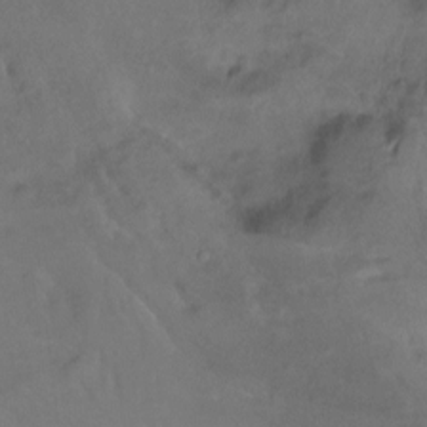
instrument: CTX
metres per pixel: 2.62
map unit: Hto
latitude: -13.6155
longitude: -42.9136
